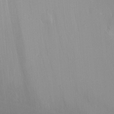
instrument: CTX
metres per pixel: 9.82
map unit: Ht
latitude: -0.8408
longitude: -17.2915
